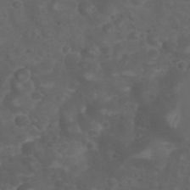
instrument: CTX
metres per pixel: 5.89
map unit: Nhu
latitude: 28.5168
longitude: -56.5734
